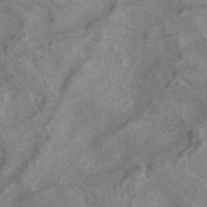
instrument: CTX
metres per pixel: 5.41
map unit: ANa
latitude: 42.4979
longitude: 17.8801
